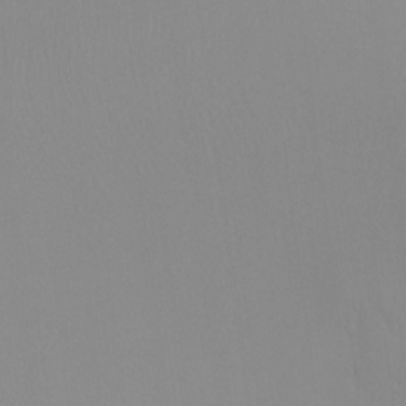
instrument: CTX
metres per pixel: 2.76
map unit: Ht
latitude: -15.0298
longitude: -50.3467
